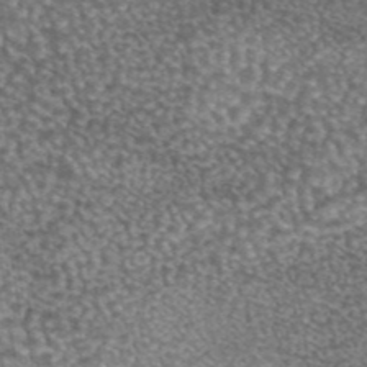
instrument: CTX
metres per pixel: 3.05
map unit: eAb
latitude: 44.9325
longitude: 105.1431
